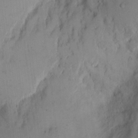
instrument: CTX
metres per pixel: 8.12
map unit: eHh
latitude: 12.0633
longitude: -61.8205
